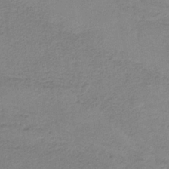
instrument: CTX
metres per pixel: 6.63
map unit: HNb
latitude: -34.2362
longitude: 59.2942
